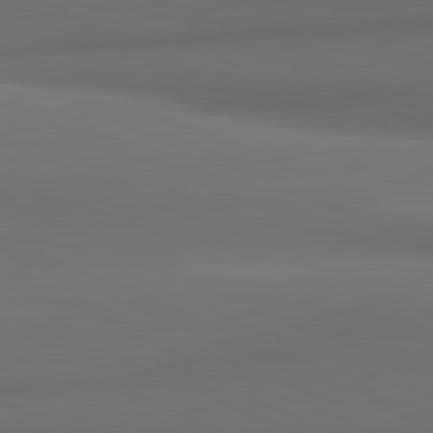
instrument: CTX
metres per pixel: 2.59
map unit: lApd
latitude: 81.7827
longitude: 171.5399
